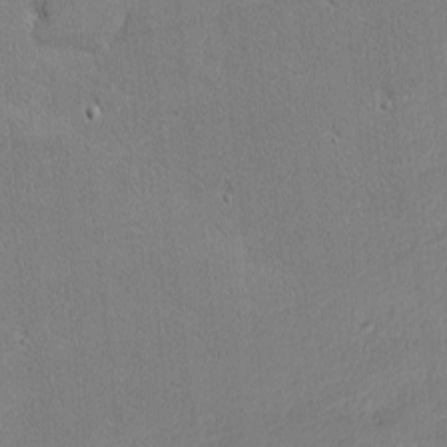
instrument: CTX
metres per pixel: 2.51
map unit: Nhu
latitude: 0.8758
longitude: -78.5546
